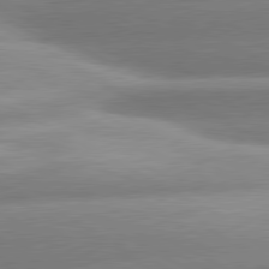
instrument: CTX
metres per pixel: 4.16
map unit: lApd
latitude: 80.6679
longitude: -158.1578
